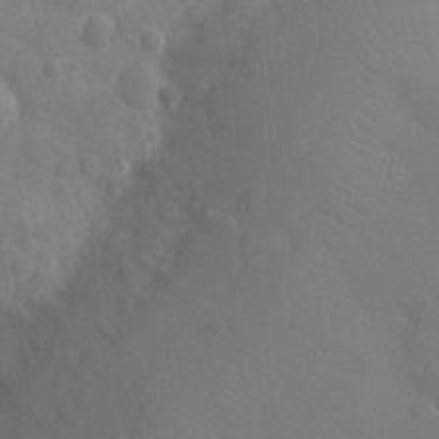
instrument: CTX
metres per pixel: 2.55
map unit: Nhu
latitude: -14.5385
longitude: -25.3670
